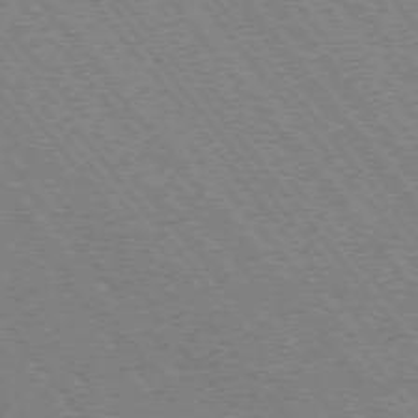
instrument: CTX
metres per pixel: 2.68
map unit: Hpe
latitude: -75.6344
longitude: -13.5560
